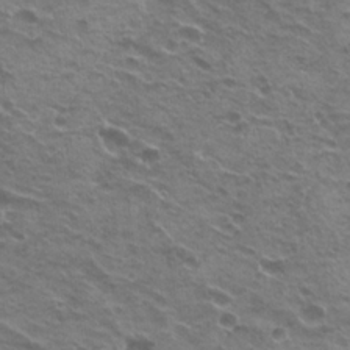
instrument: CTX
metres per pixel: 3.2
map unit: Hto
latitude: 21.8584
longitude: -31.7261
